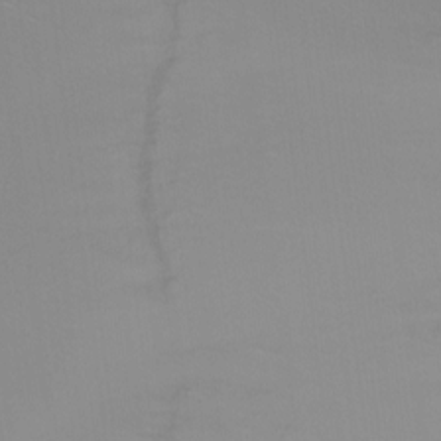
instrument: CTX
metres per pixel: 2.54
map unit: Ht
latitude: -8.7463
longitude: -35.0080
